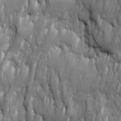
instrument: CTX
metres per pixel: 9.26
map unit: Ave
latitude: 16.1578
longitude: -135.0458
